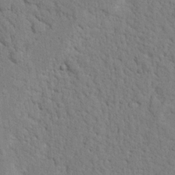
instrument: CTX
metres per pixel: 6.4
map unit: Nhu
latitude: 21.5371
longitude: -76.9702
